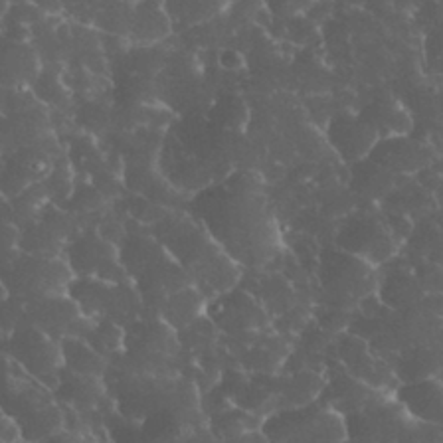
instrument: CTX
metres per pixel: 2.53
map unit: eHh
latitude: 33.7639
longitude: -64.1767
